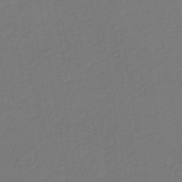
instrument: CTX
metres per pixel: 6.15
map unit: HNhu
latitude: -43.0675
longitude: 97.6533
